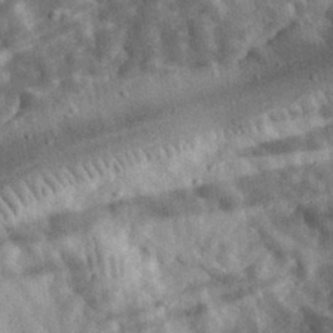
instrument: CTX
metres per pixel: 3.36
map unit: eHh
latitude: 34.1577
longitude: -78.9514
